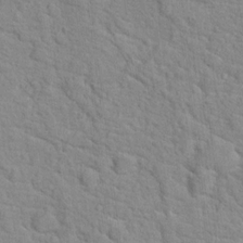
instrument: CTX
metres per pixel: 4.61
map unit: Hto
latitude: 17.8772
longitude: -34.6679
